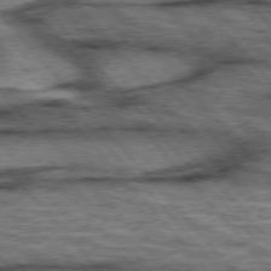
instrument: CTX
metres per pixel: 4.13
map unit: lApd
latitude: 75.7828
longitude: -49.8016
